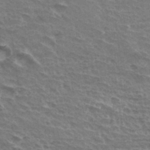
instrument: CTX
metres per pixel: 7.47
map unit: Hto
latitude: 35.1214
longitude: -43.6694
